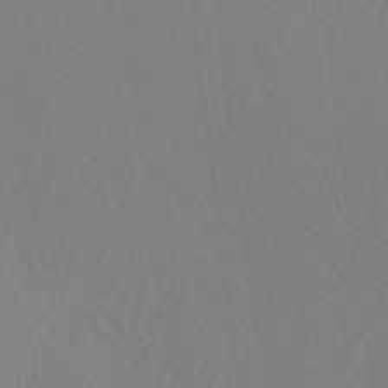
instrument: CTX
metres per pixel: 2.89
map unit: Ave
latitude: 12.8191
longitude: -106.9514
